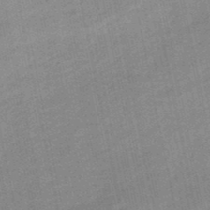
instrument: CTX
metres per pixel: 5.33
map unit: lHb
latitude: -48.9164
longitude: 80.5196
